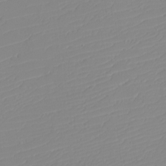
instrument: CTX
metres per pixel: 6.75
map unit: eHh
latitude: -5.9556
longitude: -87.0080
